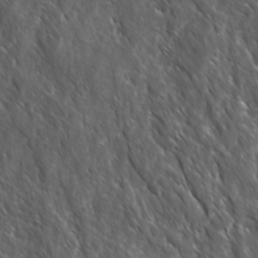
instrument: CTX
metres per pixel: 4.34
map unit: Ave
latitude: 15.6127
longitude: -132.9514
